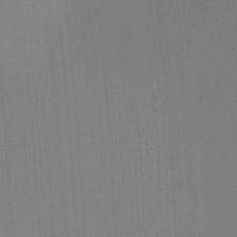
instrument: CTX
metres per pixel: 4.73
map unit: Ht
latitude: -16.2929
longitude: -47.7261
